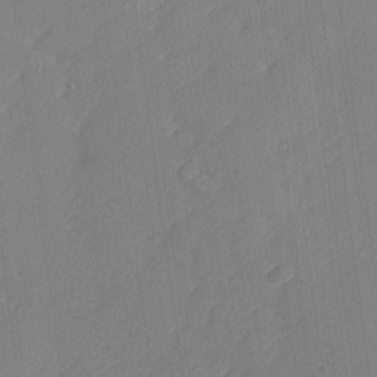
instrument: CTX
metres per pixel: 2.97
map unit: lHvf
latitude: 24.3089
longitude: 141.8800
